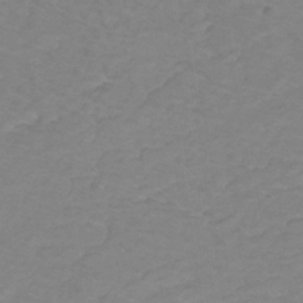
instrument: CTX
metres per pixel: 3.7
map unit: lHb
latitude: -30.7841
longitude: 64.9353
